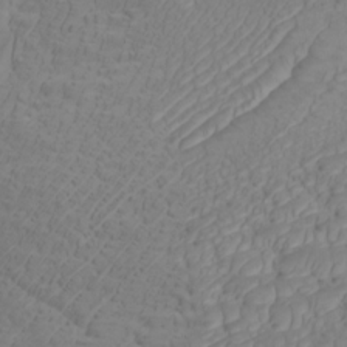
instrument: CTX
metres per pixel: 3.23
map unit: Htu
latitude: -7.3509
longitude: -69.9717
